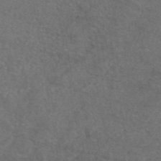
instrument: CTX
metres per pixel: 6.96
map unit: eAb
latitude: 47.4238
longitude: 111.0297
